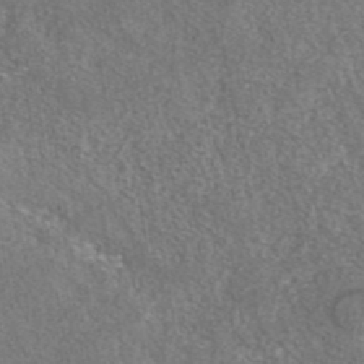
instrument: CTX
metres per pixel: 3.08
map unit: eAb
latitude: 42.4601
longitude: 105.3887
